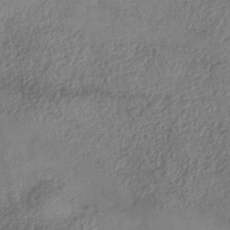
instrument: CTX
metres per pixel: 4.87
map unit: Nhe
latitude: -38.3873
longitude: -146.8947
